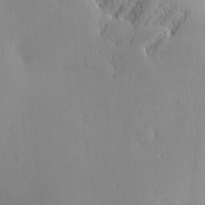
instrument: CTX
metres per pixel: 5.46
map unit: Nve
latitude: -8.3495
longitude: 173.6155
